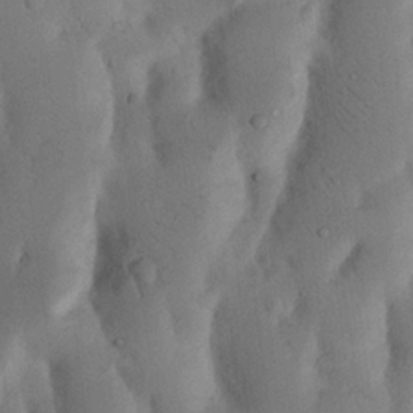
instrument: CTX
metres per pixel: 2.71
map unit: Nhu
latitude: 18.6868
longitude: -75.6694
